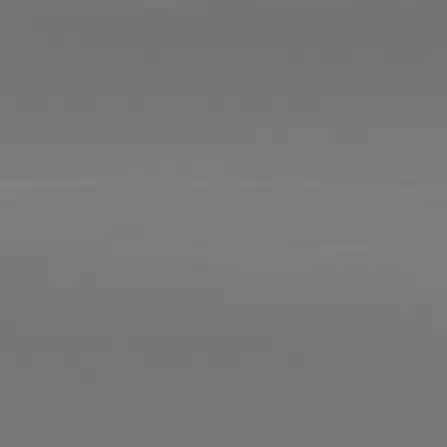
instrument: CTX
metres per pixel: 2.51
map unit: lApd
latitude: 79.8961
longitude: 158.2550
